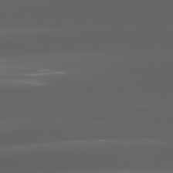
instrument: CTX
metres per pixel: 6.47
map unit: lApd
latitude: 81.4615
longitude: -146.1389
